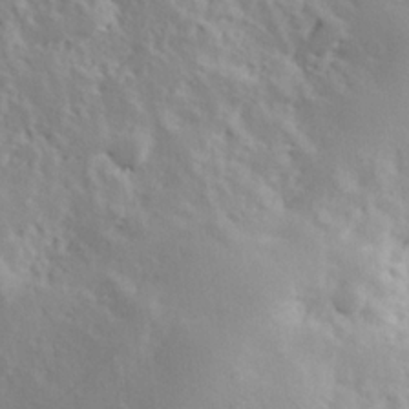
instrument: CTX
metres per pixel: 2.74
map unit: Hve
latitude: 24.8946
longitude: 145.7667
